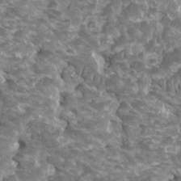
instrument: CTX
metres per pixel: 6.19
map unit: HNhu
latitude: 2.1578
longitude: -0.5357
